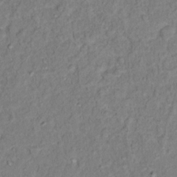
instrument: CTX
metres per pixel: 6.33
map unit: Hto
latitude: 13.6694
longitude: -37.5371
